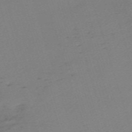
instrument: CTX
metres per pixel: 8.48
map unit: eHh
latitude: -62.0094
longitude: 51.5210
